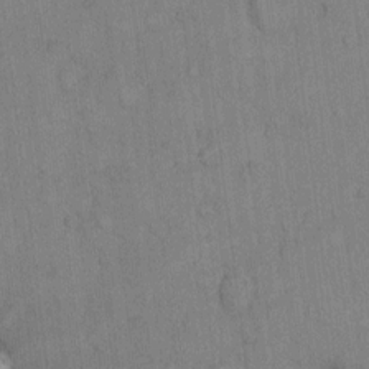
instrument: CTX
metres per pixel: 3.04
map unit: Hto
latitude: 8.5546
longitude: -60.7435
